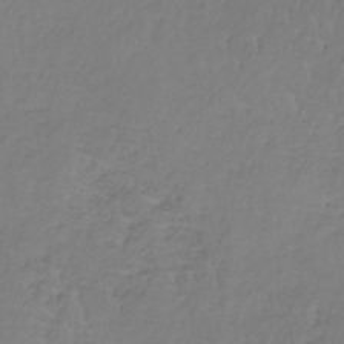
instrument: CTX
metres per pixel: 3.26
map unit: lHb
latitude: -37.8044
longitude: 61.7667
